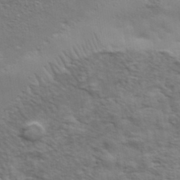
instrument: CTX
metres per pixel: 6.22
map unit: eHh
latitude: 36.4034
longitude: -80.8947
